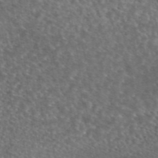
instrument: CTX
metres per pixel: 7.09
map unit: eAb
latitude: 45.3292
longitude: 114.8975
